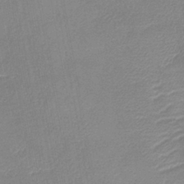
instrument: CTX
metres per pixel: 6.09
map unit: lHb
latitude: -40.5951
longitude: 77.1809
